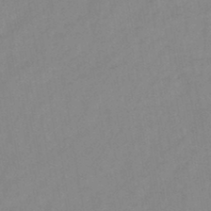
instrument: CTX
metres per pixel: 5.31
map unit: HNb
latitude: -45.7100
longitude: -38.9325
